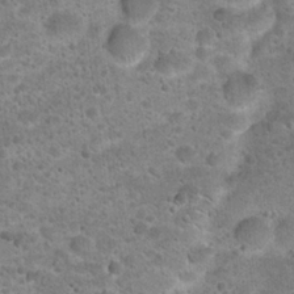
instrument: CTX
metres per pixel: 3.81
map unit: Hto
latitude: 21.8584
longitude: -49.7072
